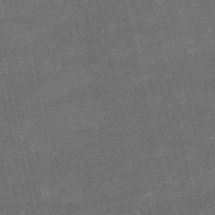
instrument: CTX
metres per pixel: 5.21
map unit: HNb
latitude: -52.3495
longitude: -40.3467
